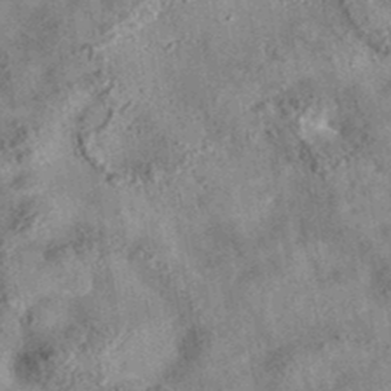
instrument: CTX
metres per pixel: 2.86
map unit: eAb
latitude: 35.8583
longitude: 115.4265
